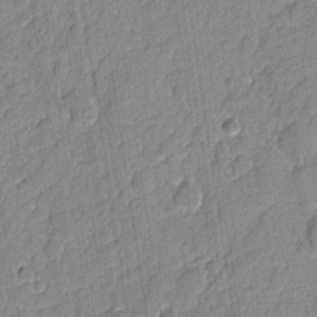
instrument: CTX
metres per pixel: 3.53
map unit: eHh
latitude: 6.2711
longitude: -75.6505
